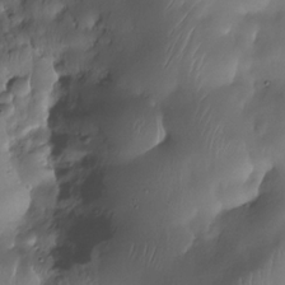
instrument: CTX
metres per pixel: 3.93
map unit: Nhe
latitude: -31.1998
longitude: -139.8961
